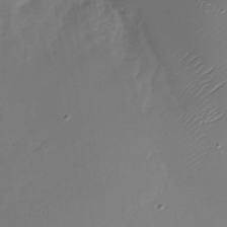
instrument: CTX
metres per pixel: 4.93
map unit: Nhu
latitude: -27.9367
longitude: -78.6680
